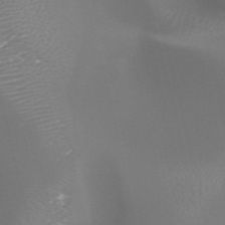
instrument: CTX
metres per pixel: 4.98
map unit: HNhu
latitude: -47.2943
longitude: 30.5007
